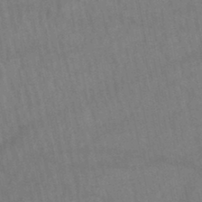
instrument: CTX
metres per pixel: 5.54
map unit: lHb
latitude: -47.2565
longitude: 62.0472
